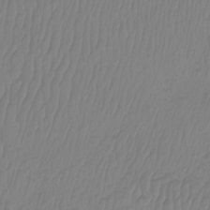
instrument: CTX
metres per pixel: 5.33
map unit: Htu
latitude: -9.1620
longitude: -75.1025
